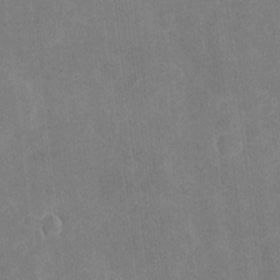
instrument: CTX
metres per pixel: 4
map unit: eHh
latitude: 4.4979
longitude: -72.6113
